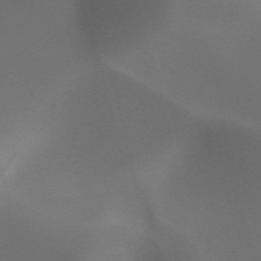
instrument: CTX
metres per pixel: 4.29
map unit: HNhu
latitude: -47.5777
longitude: 30.5951
